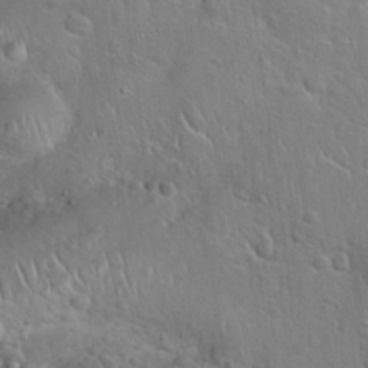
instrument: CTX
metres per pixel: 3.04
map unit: Hto
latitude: 19.7449
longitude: -49.7072
